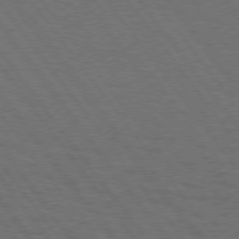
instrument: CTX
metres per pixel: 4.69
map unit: Hpe
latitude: 75.3293
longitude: -137.4616
